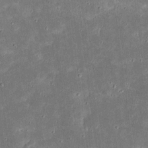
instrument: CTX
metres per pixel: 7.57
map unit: eHh
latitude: 17.6883
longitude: -73.2159
